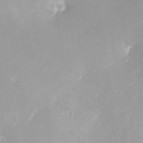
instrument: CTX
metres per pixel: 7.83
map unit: eHh
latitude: -4.5384
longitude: 19.9556
